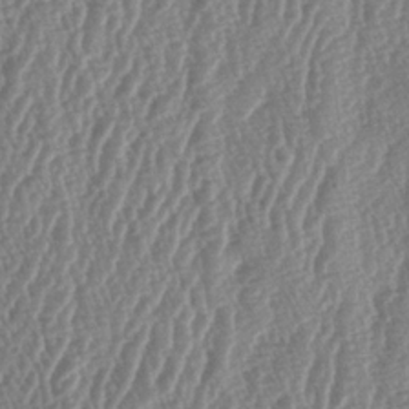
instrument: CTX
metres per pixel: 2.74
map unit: lAa
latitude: -6.2172
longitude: -129.9339
